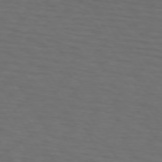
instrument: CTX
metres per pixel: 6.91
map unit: lApd
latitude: 73.2348
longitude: -74.0633
